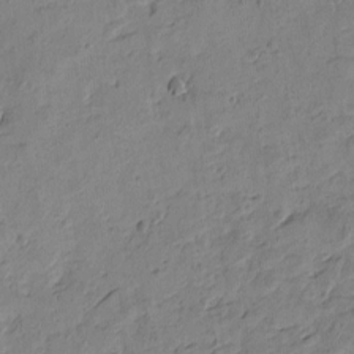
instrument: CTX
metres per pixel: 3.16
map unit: Htu
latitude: -3.7099
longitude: -176.4601
